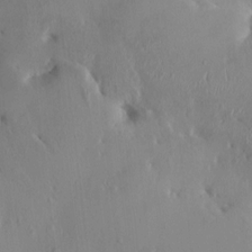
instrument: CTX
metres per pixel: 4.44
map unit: HNhu
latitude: 3.7260
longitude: -5.6694
